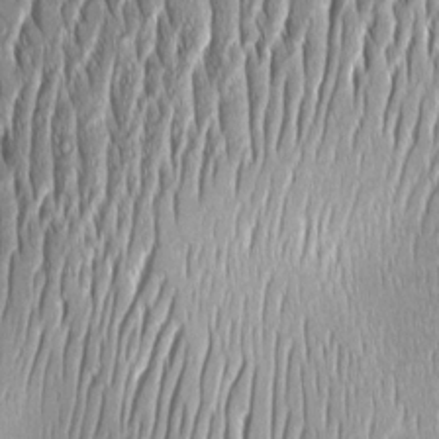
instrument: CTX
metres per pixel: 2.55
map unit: Aa
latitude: 8.3467
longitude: -131.7072
